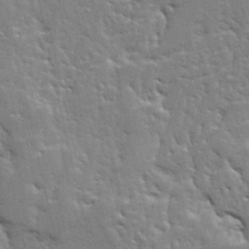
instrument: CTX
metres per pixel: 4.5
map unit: Ave
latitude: 12.8191
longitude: -135.6316
